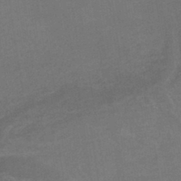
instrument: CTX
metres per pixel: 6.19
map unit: HNhu
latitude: -44.6896
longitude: 90.7841
